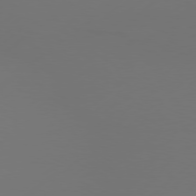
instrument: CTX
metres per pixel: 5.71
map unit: Hpe
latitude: 76.6490
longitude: -130.0444
